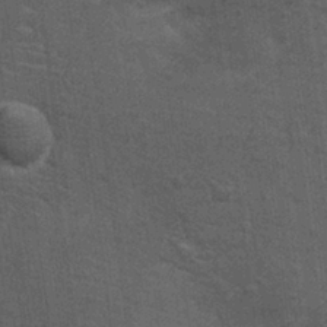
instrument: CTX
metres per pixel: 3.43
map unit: Ht
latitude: -1.1620
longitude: -15.6694
